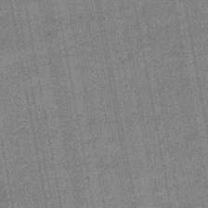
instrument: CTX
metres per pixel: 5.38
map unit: HNb
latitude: -48.7463
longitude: -38.5924
